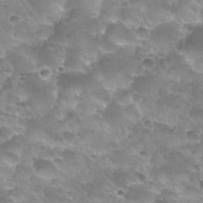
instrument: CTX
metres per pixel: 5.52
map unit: Nhu
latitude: 27.5560
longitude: -54.9136
